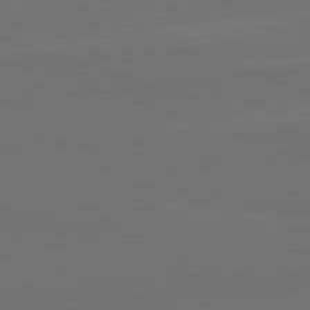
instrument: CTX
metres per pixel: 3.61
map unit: lApd
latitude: 82.4412
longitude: 144.4251
